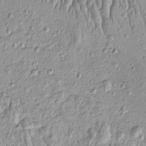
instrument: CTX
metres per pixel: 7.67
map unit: Htu
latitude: -4.5196
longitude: 158.3684
